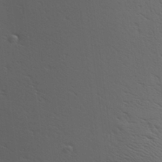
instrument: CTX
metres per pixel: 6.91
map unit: Aa
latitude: 27.8583
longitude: -138.6301
